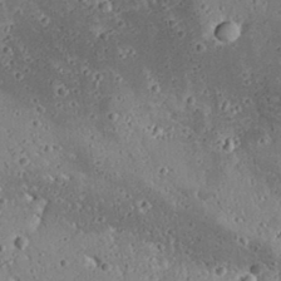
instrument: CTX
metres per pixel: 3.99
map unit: Aa
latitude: 31.3482
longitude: -133.9906
